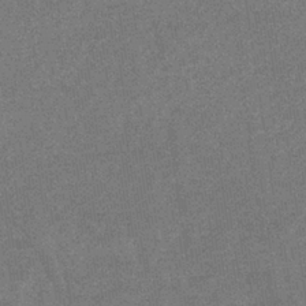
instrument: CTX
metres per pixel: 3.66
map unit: eHb
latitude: -35.9556
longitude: 78.5007
